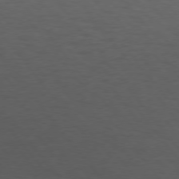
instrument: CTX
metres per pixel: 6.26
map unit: Hpe
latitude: 74.7813
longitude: -131.8017
